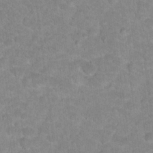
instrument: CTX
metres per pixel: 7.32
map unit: Hto
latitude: 18.1389
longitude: -35.3481
